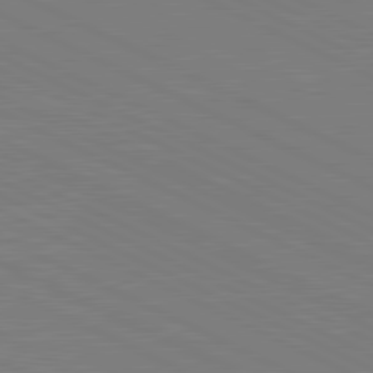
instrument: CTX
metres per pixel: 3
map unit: lApd
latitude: 81.3104
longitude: 150.3117
